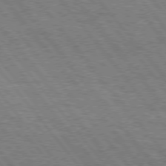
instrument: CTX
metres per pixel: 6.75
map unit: Hpe
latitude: 75.4615
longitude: -139.1970
